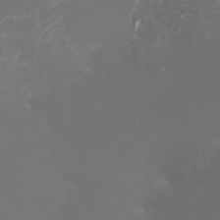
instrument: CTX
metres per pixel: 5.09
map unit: Htu
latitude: -13.1620
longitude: -46.1578
